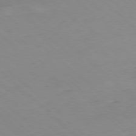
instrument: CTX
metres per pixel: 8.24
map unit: Ap
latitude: -78.1416
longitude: -90.4412
